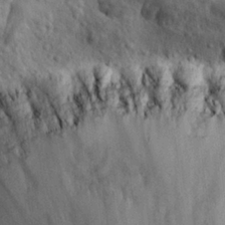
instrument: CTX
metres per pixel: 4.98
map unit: eHh
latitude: 28.5923
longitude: -79.1781
